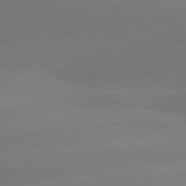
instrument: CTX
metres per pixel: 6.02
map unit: lApd
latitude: 80.8002
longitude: -150.5168
